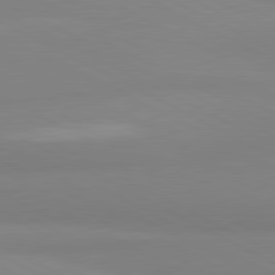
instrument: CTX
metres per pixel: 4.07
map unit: lApd
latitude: 81.1970
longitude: 179.9178
